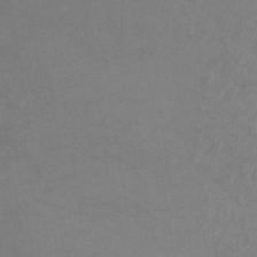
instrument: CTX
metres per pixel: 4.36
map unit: Ht
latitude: -0.7841
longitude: -32.4034
